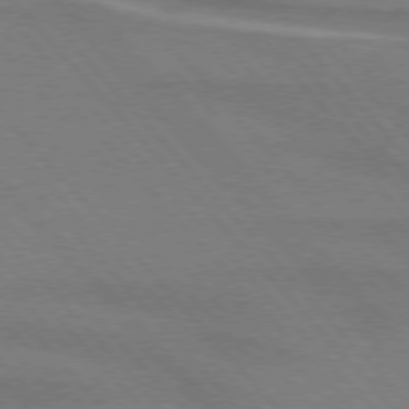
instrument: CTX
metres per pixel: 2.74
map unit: lApd
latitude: 75.5560
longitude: -81.3104
